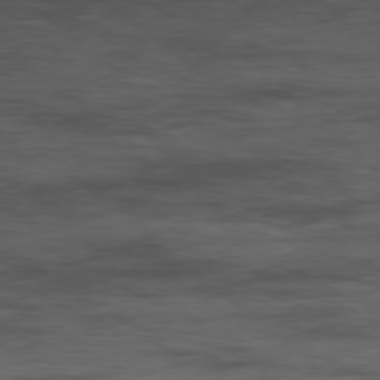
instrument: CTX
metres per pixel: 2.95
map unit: Hpe
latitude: -78.4251
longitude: 15.8423
